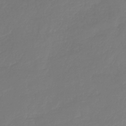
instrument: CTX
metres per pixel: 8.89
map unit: HNb
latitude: -35.8233
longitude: 50.8597
